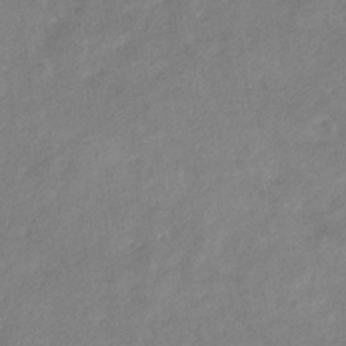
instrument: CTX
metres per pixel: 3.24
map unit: eHb
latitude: -33.9745
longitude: 73.4832
